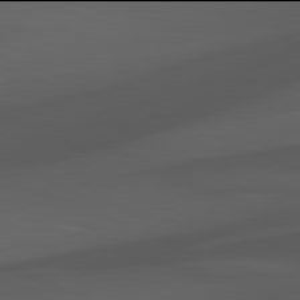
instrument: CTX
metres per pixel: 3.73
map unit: lApd
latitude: 81.9906
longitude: 127.3887
